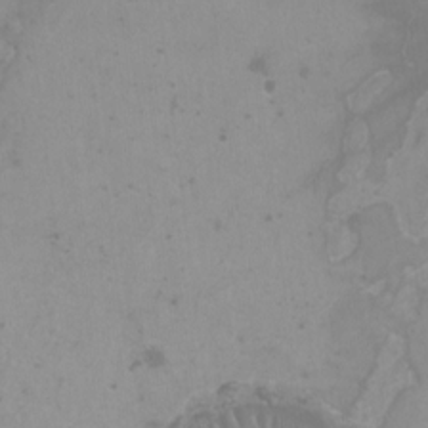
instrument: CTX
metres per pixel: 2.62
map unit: HNhu
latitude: -0.2362
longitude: 3.6910
